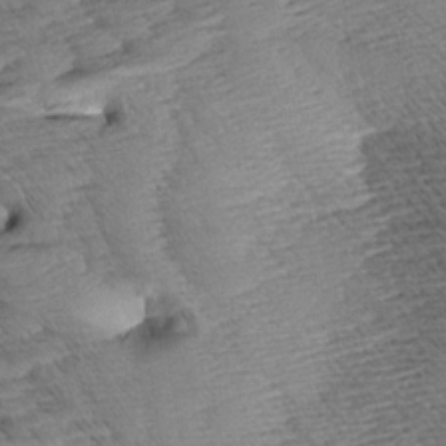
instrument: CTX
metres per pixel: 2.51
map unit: Aa
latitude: 8.0822
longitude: -133.6694
